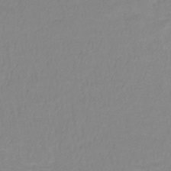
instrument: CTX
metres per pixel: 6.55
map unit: lHb
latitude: -40.2550
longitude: 72.3117
